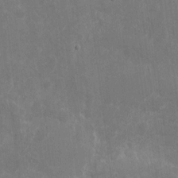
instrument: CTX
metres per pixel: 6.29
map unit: eHh
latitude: 9.5560
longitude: -71.5560
